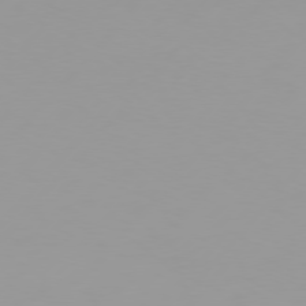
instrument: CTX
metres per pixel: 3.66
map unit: Hpe
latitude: 75.7450
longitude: -128.6490
